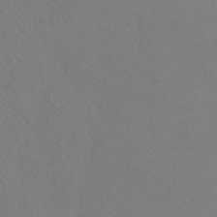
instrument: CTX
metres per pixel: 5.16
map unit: Ht
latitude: -7.8611
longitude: -37.3293
